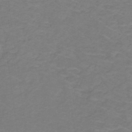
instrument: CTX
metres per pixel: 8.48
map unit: lHb
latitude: -31.2376
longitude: 64.9920
